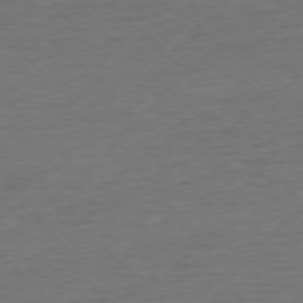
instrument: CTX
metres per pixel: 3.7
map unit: Ap
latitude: -76.8219
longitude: -94.2145
